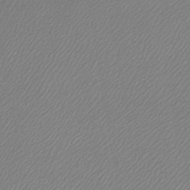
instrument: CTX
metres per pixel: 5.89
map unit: lHb
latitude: -41.8611
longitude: 61.8044
